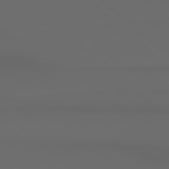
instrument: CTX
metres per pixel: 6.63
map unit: Hpe
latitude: 78.3468
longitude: -132.7057
